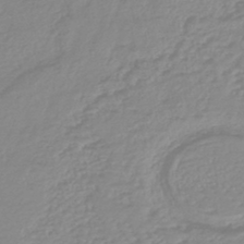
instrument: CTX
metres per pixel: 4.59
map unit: lHb
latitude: -44.3873
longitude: 78.3117
